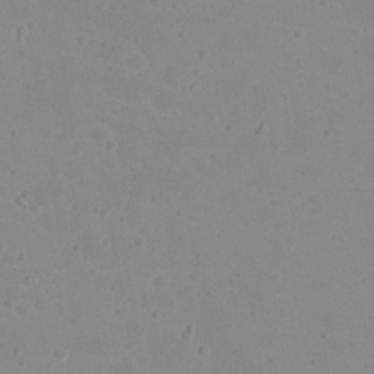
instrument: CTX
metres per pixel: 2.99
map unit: eHh
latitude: 21.1026
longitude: -64.8002
